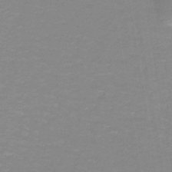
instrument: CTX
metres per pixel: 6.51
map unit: lHb
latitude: -41.1620
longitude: 56.5385
